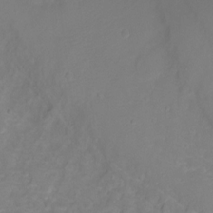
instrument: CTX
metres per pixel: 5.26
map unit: Ht
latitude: 1.9906
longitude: -34.1200
